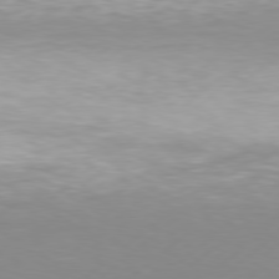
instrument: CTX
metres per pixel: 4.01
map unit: Hpe
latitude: 77.3481
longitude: -131.1781
